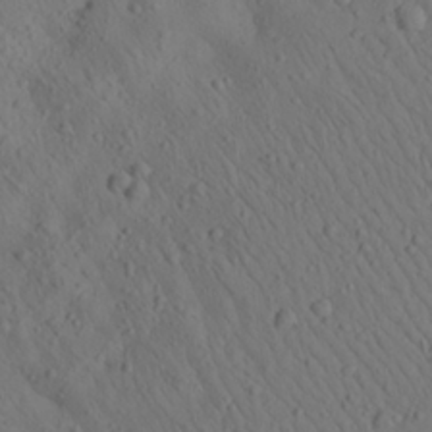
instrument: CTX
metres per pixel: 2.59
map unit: Aa
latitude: 23.4048
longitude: -138.9136
